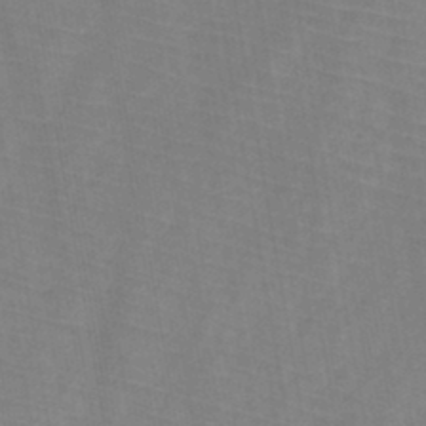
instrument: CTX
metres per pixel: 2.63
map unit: HNb
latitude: -44.8786
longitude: -39.6127
